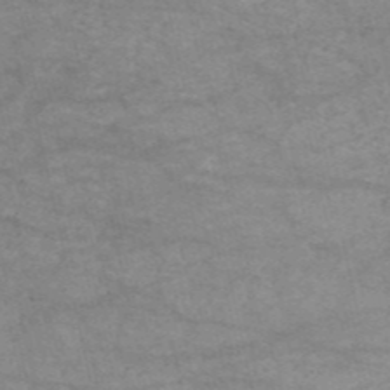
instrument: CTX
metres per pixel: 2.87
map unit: HNb
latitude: -54.5196
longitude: -44.8758
